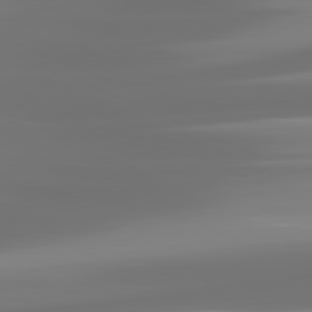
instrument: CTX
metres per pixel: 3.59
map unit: lApd
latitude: 81.6694
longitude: -137.2537
